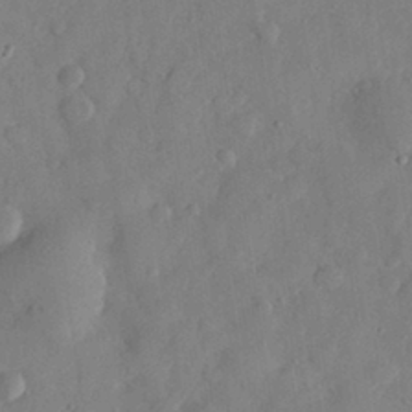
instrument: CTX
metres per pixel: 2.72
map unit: eHh
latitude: 30.1578
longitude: -73.3104
